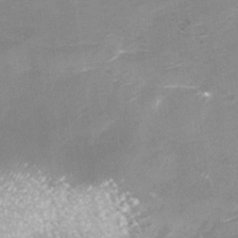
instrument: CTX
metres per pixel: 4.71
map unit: Nhu
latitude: -22.2740
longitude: -56.9324
